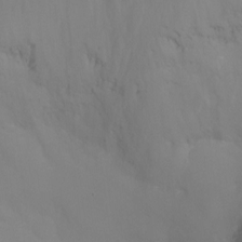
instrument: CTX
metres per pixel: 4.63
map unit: Ht
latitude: -4.8030
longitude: -26.8569
